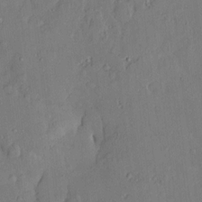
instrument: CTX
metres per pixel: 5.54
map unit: Htu
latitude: -9.1620
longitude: 176.4629
